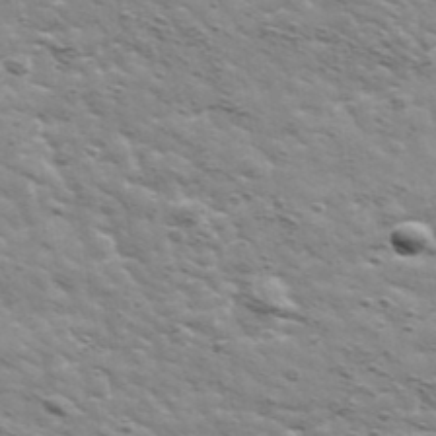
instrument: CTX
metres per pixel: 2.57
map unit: Ave
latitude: 41.7827
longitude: -109.1781
